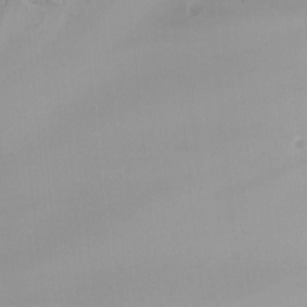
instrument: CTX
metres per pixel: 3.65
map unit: Nhu
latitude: -9.4076
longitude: -78.5735
